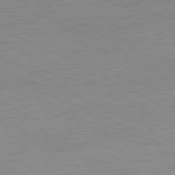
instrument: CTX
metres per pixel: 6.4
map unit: Ap
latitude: -80.9731
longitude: -86.1200
